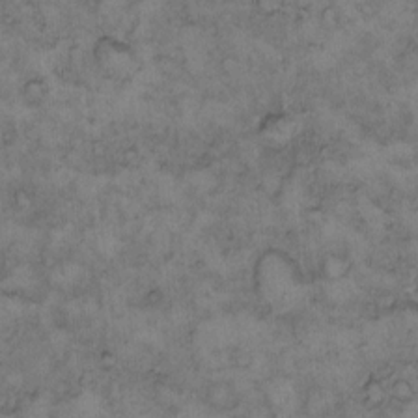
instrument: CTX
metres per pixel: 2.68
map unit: Hto
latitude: 9.3293
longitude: -59.9150
